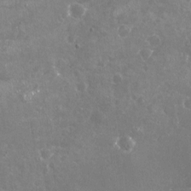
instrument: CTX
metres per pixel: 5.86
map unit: Nhu
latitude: -17.9556
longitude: -57.5938
